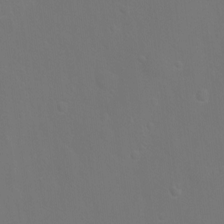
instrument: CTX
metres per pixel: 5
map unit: Ht
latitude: -5.8611
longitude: -28.9136
